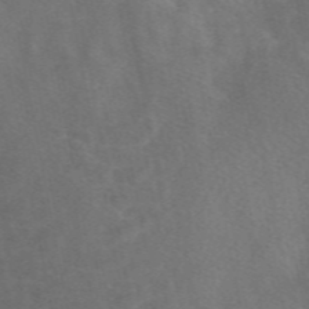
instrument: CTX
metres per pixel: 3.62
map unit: eAb
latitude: 49.7072
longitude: 118.7463
